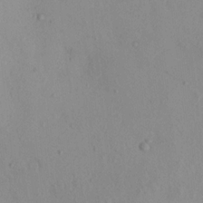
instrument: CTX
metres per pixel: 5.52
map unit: eHh
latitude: -0.6519
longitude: 17.8423
